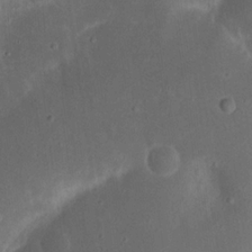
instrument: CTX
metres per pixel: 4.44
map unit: Nhu
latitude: 18.8758
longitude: -74.4412
